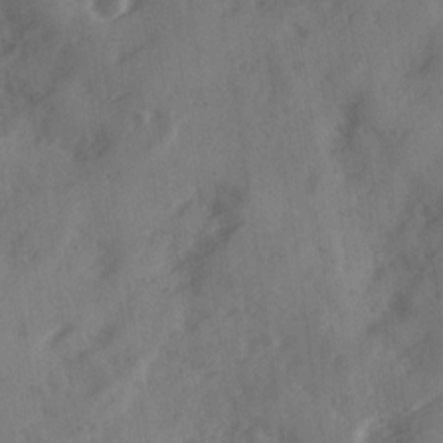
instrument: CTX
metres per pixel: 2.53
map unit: Ave
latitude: 18.7246
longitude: -131.1970
